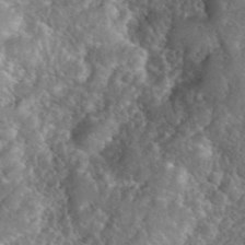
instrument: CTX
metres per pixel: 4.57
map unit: eHh
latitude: 39.8394
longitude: -58.7246
